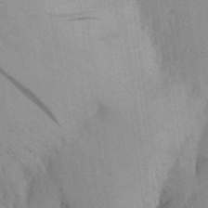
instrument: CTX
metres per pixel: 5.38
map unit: Aa
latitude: 29.2537
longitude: -145.7638
